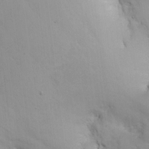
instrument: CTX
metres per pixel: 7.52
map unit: Nhe
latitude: -2.4817
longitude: -58.8758
